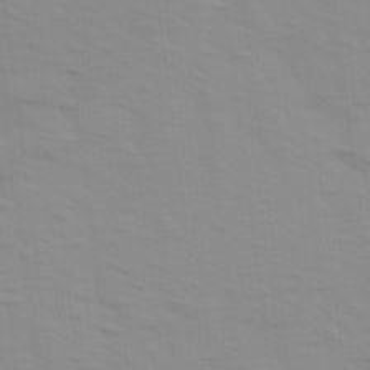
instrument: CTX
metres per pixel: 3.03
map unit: Ave
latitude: 14.3090
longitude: -103.7827
